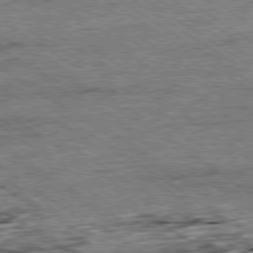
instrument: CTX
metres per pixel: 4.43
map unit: Ap
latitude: -80.0094
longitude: -88.6113
